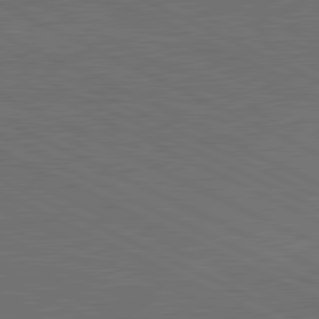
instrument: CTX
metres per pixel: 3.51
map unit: lApd
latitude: 81.4993
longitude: 149.3699
